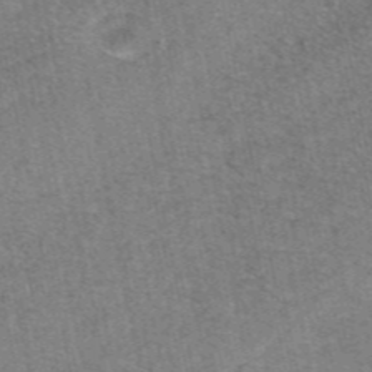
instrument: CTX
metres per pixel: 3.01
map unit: eAb
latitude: 47.5560
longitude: 103.5588
